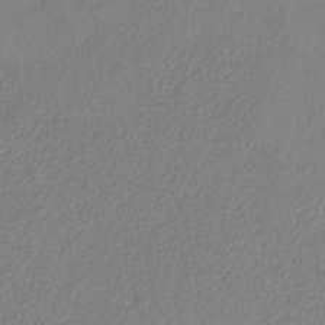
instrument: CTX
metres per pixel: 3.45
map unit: HNb
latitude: -31.8044
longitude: 58.9730
